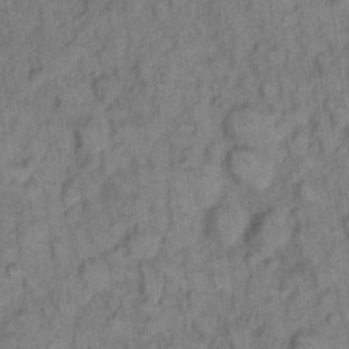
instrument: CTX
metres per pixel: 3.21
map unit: eHh
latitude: 8.0255
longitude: -63.5749
